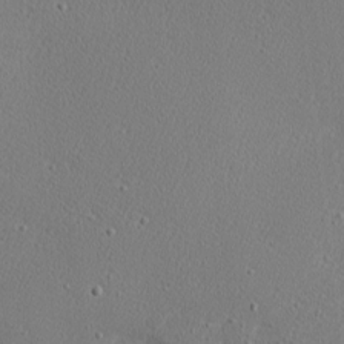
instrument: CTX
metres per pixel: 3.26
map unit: Nhu
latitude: 0.9513
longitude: -78.1767
